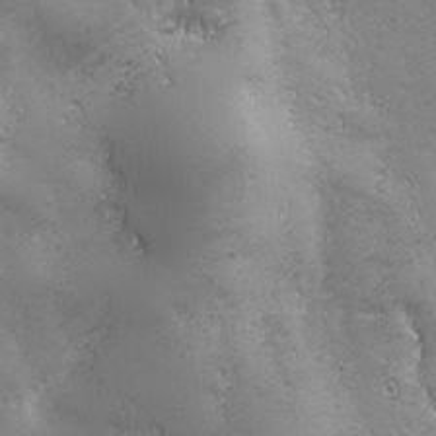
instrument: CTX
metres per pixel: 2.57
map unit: Ave
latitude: -7.3509
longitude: -121.1215
